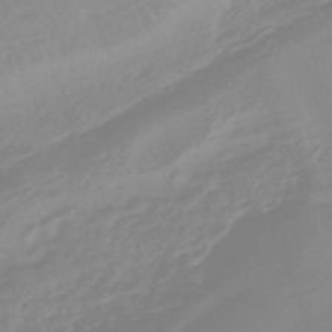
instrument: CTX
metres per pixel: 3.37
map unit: lHb
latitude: -44.6141
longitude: 79.0297
